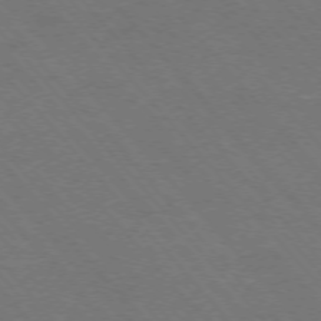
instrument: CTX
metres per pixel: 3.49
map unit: Ap
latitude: -75.8612
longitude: -68.7624
